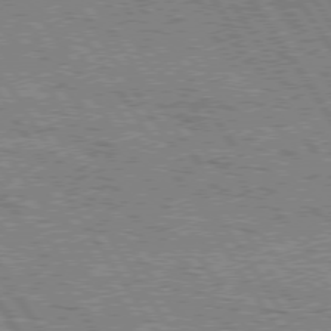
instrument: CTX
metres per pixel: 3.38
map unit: Hpe
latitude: 75.5560
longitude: -154.9325
